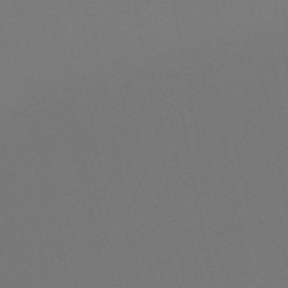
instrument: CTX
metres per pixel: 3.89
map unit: HNb
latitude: -47.3509
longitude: -42.9325
